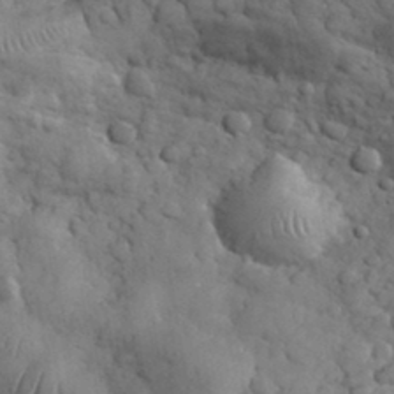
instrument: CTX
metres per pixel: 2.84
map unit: eHh
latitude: 33.2915
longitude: -67.5938
